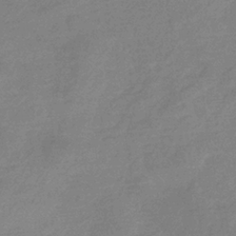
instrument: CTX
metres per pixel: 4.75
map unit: eHb
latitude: -34.0661
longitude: 75.1432
